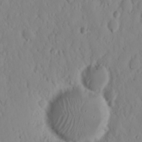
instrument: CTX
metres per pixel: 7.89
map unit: Nhu
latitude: 16.4223
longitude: -73.4805
